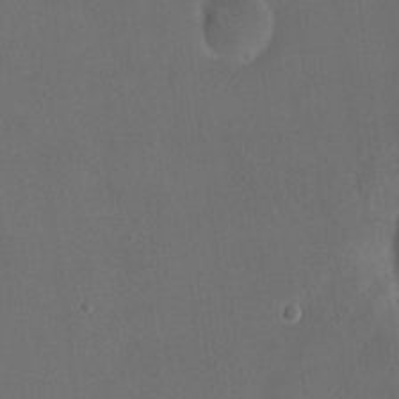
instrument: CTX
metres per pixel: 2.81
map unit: eHh
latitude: 18.6490
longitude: -65.1214
